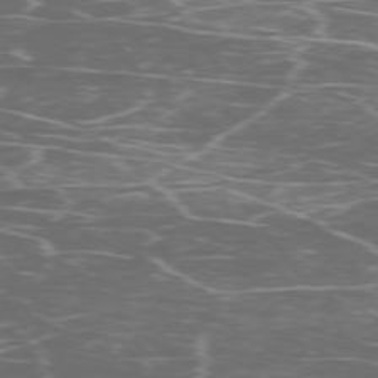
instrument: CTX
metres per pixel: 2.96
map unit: Ap
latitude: -76.3495
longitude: -68.9514
